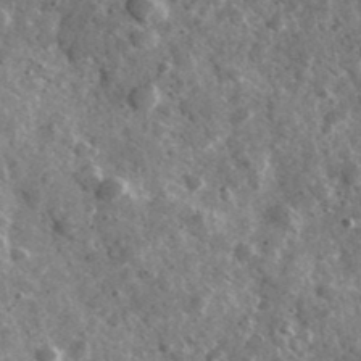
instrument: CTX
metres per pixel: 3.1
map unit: Ave
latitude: 38.3656
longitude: -107.6505
